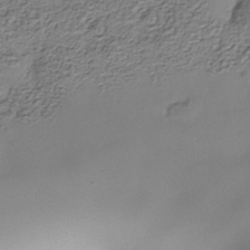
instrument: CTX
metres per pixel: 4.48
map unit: Nhe
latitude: -38.1228
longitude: -116.8569
